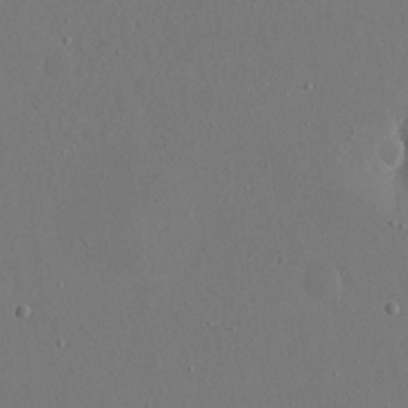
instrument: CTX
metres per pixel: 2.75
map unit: eHh
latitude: 16.3845
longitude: -69.8961
